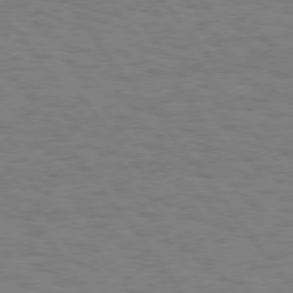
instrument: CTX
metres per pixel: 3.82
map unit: Hpe
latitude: 74.9703
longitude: -136.7247
